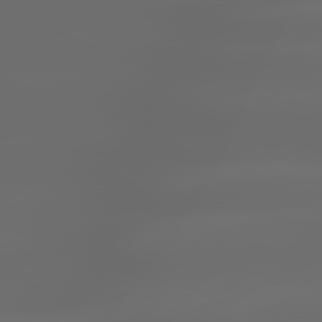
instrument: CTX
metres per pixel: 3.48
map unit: lApd
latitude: 79.8584
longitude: -139.3671
